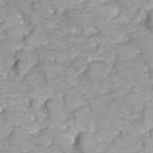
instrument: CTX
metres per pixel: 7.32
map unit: Nhu
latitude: 23.2348
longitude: -60.3845
